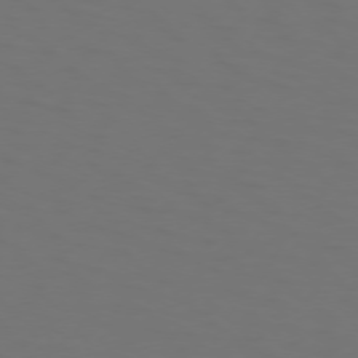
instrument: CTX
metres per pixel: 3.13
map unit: Hpe
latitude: 73.8017
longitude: -125.5182
